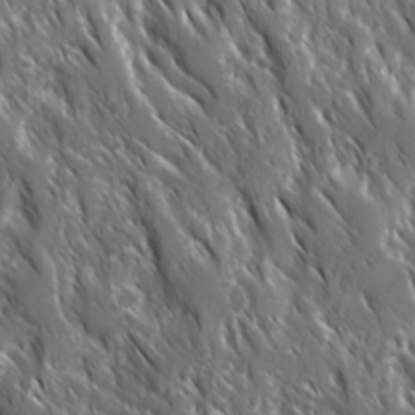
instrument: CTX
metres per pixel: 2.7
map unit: Ave
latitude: 15.3104
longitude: -132.8002
